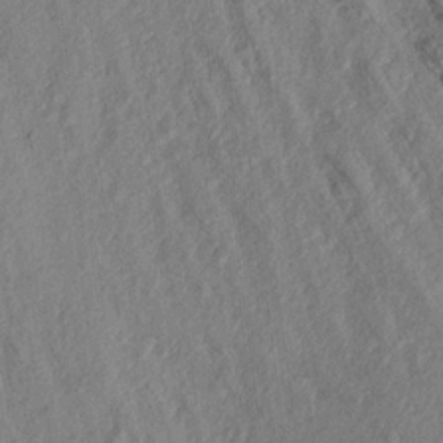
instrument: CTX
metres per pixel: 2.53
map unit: Aa
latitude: 16.6491
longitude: -146.3279
